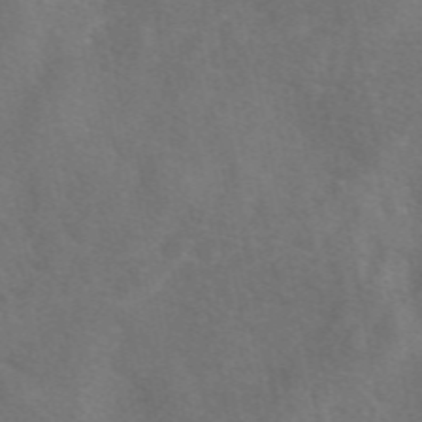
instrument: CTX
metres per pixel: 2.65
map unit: eAb
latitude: 49.9150
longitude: 119.0298
